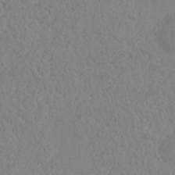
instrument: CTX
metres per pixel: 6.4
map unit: Nhe
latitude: -36.9352
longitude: -177.2348
